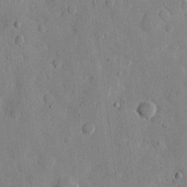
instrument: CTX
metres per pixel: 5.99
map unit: eHh
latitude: 11.0836
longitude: -67.4048
